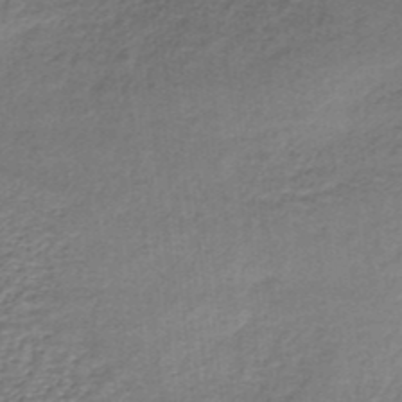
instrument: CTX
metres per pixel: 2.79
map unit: lHb
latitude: -35.8611
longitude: 60.7652
